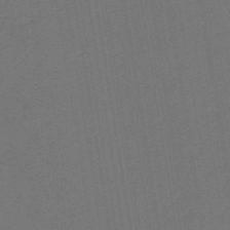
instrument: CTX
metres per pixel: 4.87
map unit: eHb
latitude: -49.1809
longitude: 84.0283
